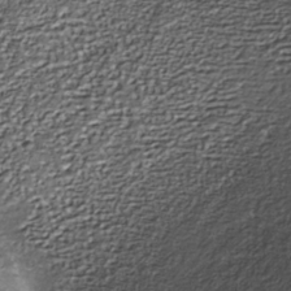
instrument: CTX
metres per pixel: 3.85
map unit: Nhe
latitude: -36.7274
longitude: -87.2726
